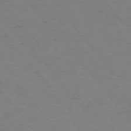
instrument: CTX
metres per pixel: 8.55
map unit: Ap
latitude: -76.5196
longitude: -64.0822
